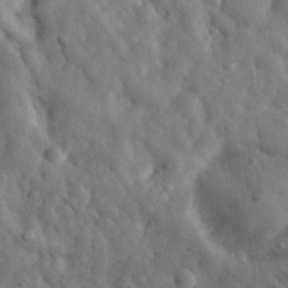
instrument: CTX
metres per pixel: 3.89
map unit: eHh
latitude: 33.3482
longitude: -78.1200
